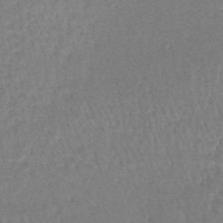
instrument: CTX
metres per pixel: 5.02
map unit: lHb
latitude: -44.1606
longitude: 73.5399
